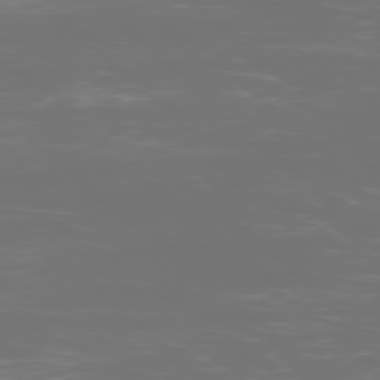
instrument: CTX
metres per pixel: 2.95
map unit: Ap
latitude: -77.2754
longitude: -81.3671
